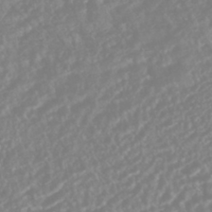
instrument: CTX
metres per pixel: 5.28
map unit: HNhu
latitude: -44.5763
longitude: 103.6533
